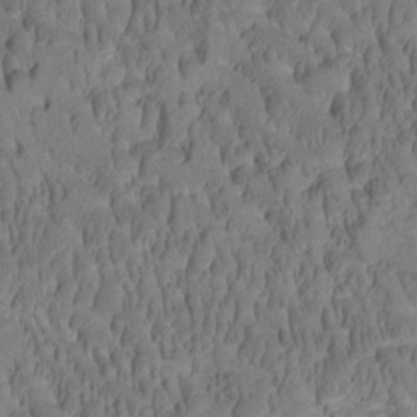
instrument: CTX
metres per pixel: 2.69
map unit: Htu
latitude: -2.4440
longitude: 171.8234
